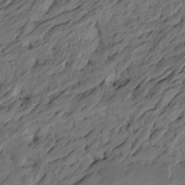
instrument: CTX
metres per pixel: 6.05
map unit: Htu
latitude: -6.3873
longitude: -179.4994
